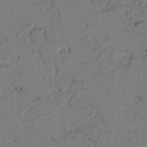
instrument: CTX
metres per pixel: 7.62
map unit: Htu
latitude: -3.4076
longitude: 166.5763
